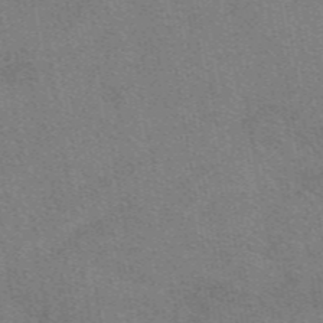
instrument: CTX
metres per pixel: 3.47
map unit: eAb
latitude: 48.8002
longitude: 114.9542
